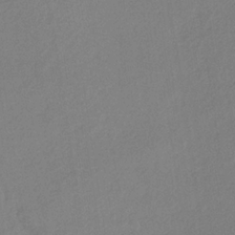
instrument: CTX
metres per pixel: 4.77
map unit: HNb
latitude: -31.9556
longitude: 63.4076
